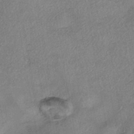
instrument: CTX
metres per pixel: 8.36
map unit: eHh
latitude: -41.7477
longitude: 120.0094
